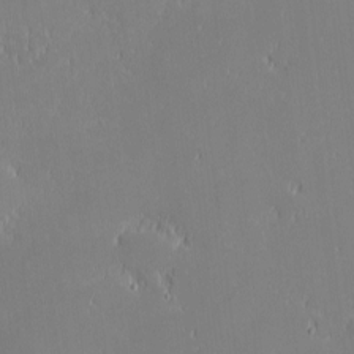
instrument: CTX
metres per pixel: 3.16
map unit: eHh
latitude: -2.5762
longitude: -83.9717
